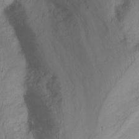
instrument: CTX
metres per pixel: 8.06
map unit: Nhu
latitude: -14.1228
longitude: -53.1592
